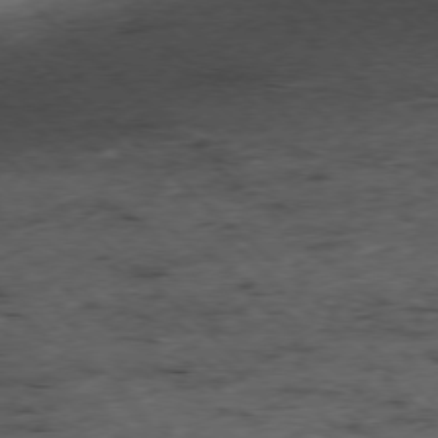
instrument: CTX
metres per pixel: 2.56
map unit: Ap
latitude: -77.4832
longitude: -60.4601
